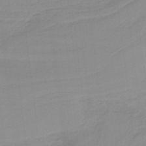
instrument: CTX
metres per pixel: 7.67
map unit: HNb
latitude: -36.8408
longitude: 56.1417
